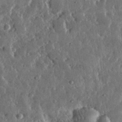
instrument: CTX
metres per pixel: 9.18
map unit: lHvf
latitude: 31.9339
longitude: -90.3845
